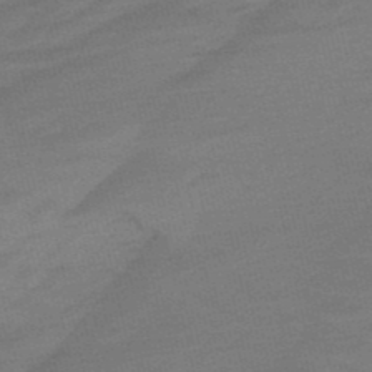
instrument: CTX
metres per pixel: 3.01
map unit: lHb
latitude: -48.7086
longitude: 83.1242
